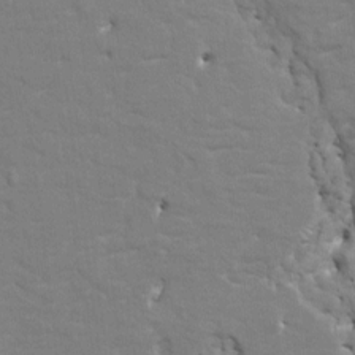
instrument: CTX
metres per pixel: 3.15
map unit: HNhu
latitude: 6.9325
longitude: -4.0633
